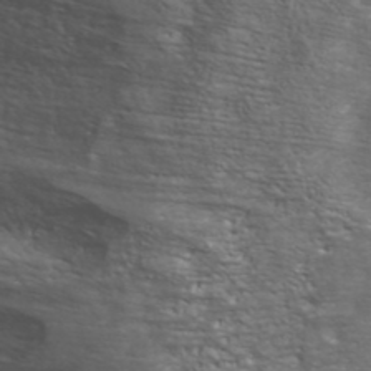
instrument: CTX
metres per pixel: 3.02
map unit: ANa
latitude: 40.0444
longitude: 24.0661
